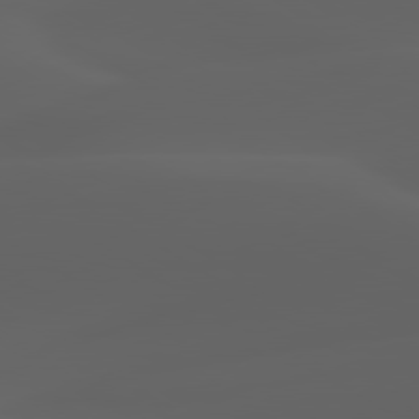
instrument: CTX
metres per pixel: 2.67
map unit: lApd
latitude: 80.0255
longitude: -93.0269
